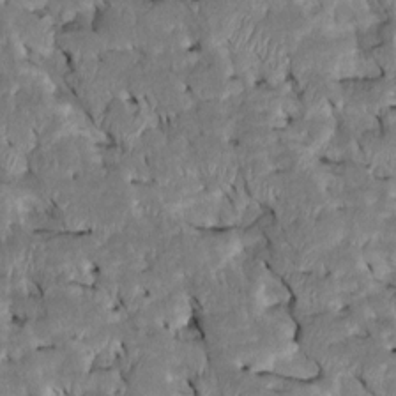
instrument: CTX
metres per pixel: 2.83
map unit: Htu
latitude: -6.8030
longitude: 145.6155
